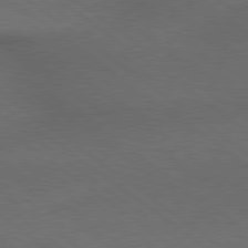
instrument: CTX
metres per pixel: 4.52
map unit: lApd
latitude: 79.4238
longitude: -176.9325
